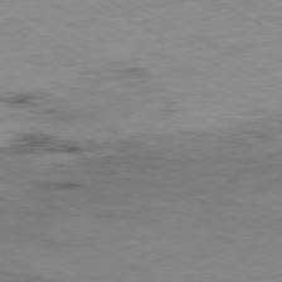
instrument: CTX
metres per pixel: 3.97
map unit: Ap
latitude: -80.0472
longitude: -76.9324
